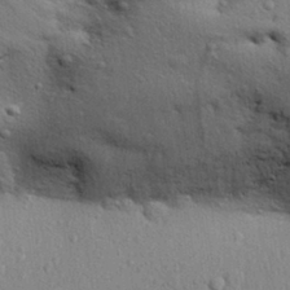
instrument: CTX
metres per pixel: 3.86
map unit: Aa
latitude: 31.0459
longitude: -145.5371
